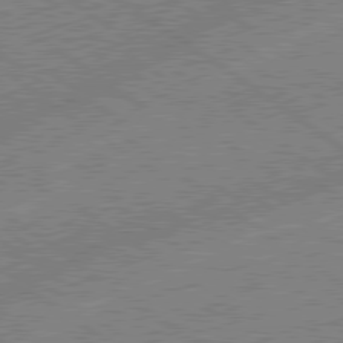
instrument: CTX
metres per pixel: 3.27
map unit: lApd
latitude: 79.0459
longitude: -145.4048
